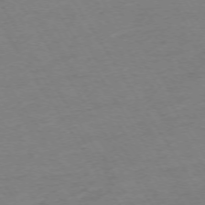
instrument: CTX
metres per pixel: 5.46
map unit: Ap
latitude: -73.8611
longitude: -86.3278
